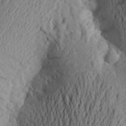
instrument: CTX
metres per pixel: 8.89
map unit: Aa
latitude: 24.4223
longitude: -149.8017
